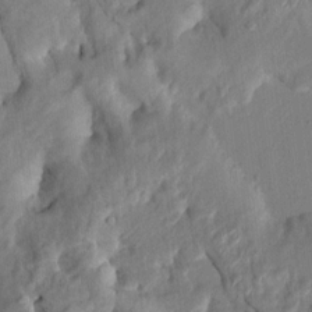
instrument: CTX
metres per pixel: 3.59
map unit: HNhu
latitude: 7.7072
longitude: -3.6316
